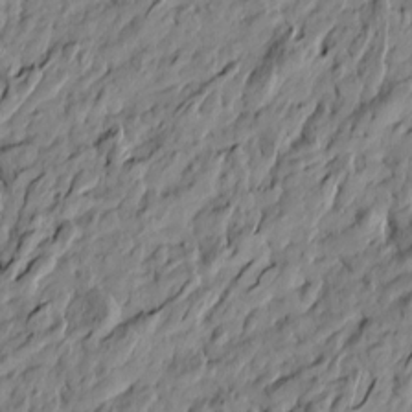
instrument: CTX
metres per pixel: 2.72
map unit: Htu
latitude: -6.1417
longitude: 177.9367
